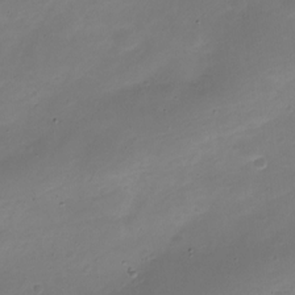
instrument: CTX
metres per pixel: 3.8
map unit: Nve
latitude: -21.8044
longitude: 105.5777
